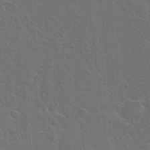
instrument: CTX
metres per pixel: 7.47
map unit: Hto
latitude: 23.1781
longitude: -47.3860
